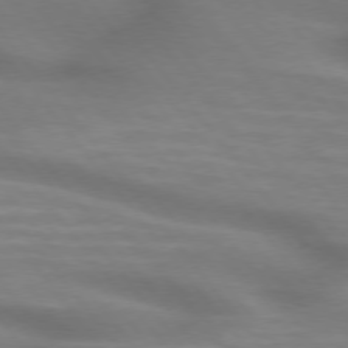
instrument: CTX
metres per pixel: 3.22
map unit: lApd
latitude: 75.2915
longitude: -60.5357
